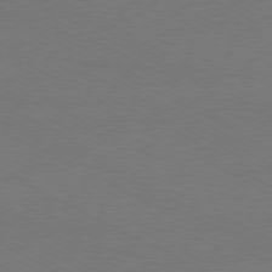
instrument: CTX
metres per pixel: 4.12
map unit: Ap
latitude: -79.8989
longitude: -82.1199
